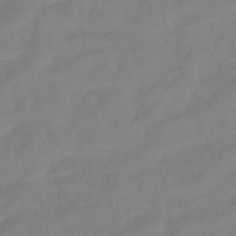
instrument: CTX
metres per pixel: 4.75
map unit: lHb
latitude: -42.3117
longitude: 77.9745
